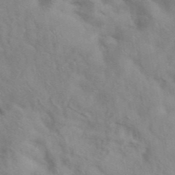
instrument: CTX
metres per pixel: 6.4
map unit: ANa
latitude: 42.7435
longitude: 53.7477
